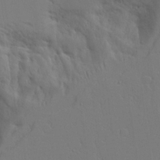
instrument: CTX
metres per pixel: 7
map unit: Aa
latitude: 21.4049
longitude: -124.2522
